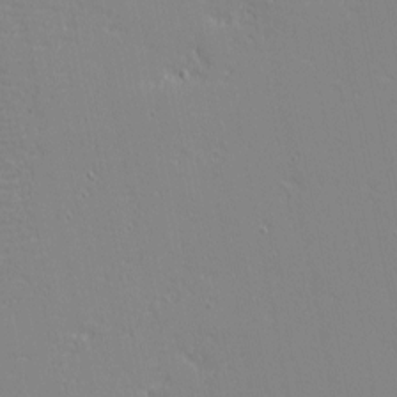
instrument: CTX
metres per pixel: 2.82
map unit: eHh
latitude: -3.5966
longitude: -81.0836
